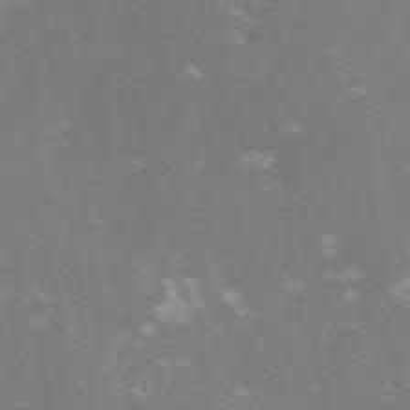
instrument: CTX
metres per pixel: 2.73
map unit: lHvf
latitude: -13.8234
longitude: -100.5357
